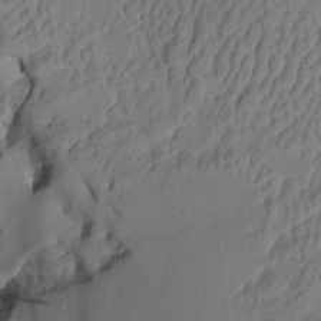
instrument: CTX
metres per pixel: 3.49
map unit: Aa
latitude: 7.8205
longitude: -128.2144
